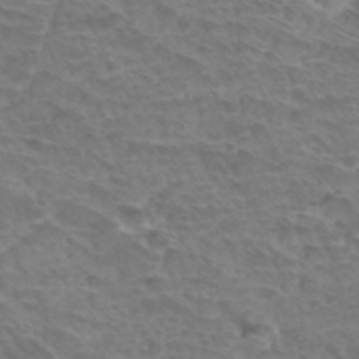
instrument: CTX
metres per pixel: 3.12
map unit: Hto
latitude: 33.6316
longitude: -44.4412
